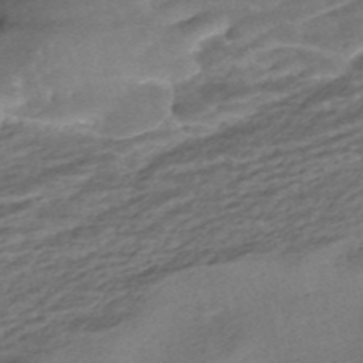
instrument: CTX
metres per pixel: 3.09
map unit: ANa
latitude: -42.0849
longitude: 104.3495
